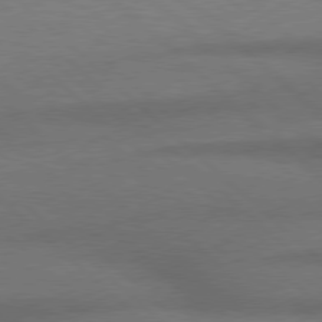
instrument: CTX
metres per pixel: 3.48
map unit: Hpe
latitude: 77.7071
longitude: -157.1214
